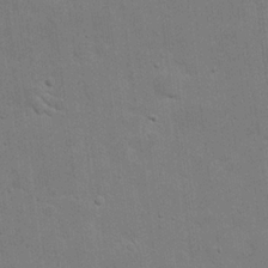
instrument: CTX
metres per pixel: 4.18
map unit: eHh
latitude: 21.0648
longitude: -62.3656
